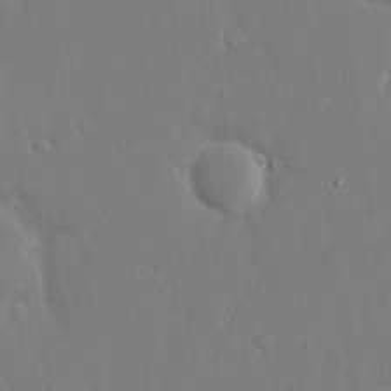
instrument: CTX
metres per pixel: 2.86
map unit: eHh
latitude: 14.6113
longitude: -71.5182
